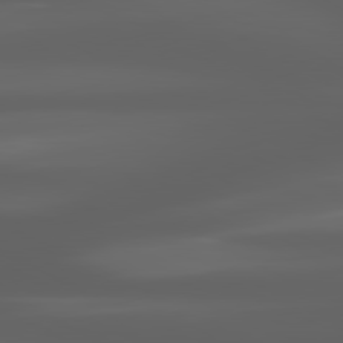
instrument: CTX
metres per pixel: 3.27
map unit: lApd
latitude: 80.6679
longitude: -140.3656
